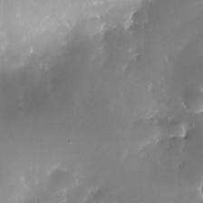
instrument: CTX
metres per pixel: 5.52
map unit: Nhe
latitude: -32.7652
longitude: -117.3293
